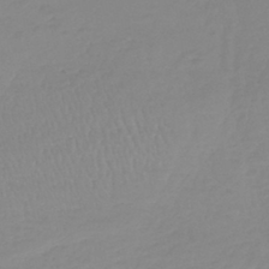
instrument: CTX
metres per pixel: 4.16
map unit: lHb
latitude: -40.0472
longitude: 68.1794
